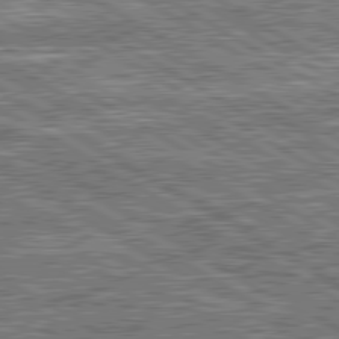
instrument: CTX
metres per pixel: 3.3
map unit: lApd
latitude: 80.6113
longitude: 172.5762
